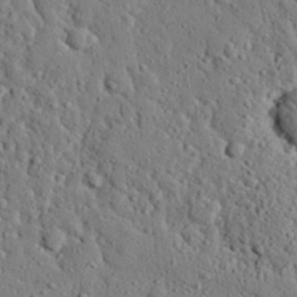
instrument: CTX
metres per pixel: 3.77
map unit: eHh
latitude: 26.5924
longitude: -78.8569
